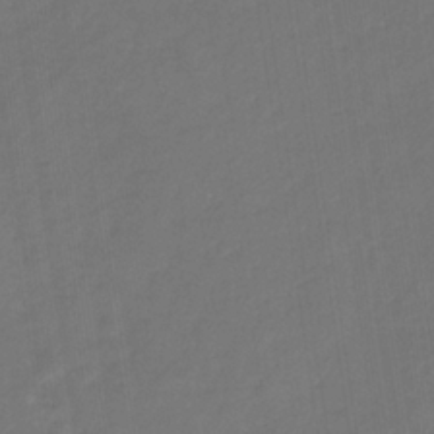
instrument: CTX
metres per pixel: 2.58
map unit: eHb
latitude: -33.3510
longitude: 72.9919
